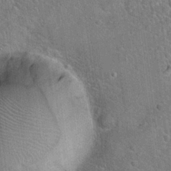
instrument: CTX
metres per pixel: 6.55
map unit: Hto
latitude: 21.4805
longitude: -51.1025
